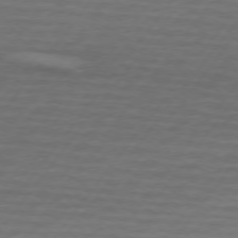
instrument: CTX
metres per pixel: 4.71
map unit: lApd
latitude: 74.3845
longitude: -78.3468
